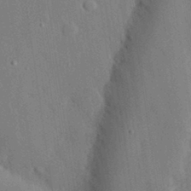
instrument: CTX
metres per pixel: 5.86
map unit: eHh
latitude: 28.4601
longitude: -80.2900
